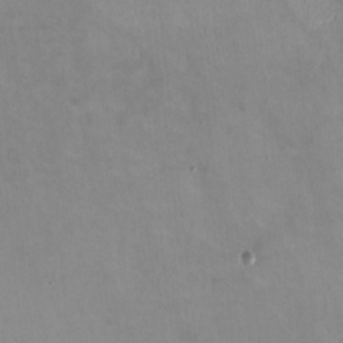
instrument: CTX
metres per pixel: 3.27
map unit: HNhu
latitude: -0.7653
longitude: -3.3292
